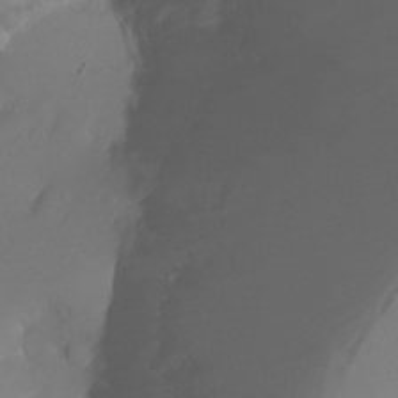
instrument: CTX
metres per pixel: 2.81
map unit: Ht
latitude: -17.6344
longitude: -43.7072
